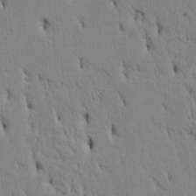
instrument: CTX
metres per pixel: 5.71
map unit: Htu
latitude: 3.5182
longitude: 151.6155
